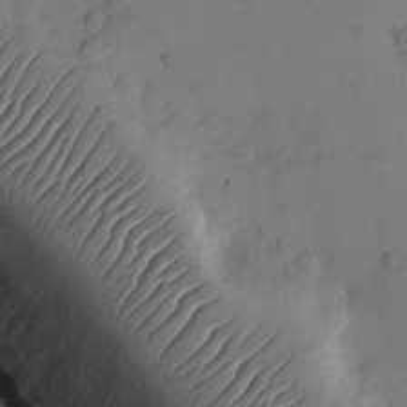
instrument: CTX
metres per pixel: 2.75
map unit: eHh
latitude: -9.9367
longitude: -67.1025
